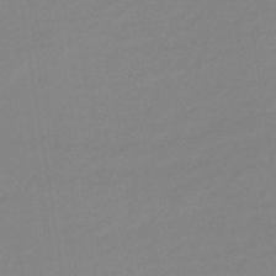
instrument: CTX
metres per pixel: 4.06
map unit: lHb
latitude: -32.8030
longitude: 67.2376
